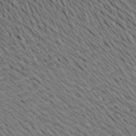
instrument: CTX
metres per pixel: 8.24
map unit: Aa
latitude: 21.7450
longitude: -146.2901
